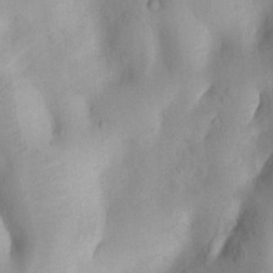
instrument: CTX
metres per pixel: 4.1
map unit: Nhu
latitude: 7.9339
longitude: -22.8191
